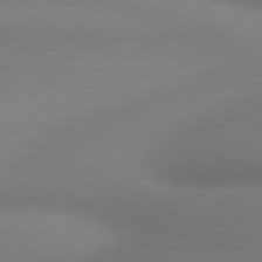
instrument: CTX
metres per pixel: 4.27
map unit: lApd
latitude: 80.6301
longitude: 129.5966
